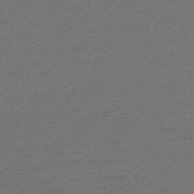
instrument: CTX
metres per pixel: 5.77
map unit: HNb
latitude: -53.4832
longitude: -43.2537
